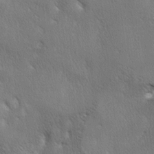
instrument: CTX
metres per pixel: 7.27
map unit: lAa
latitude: -4.6707
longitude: -125.8394
